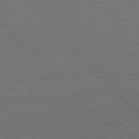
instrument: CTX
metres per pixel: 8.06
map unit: Ap
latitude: -77.1242
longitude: -86.0444
